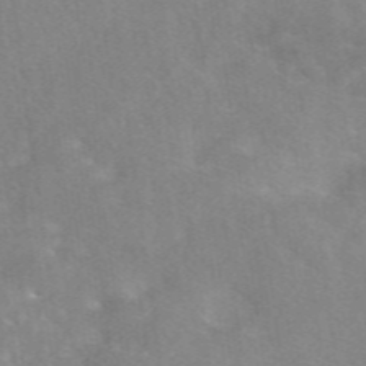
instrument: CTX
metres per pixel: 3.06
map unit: eAb
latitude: 47.7639
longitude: 115.4454
